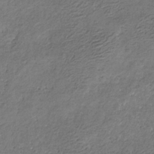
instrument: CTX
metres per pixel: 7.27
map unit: eHb
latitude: -30.1606
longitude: 69.3698
